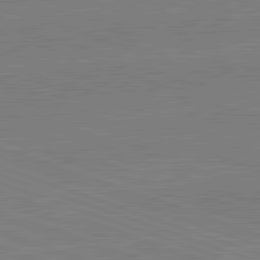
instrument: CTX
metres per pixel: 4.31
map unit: lApd
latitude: 82.3278
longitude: -159.2159
